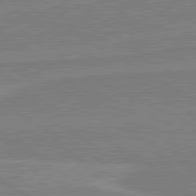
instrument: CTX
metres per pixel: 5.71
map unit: lApd
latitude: 80.5168
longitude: 169.6532
